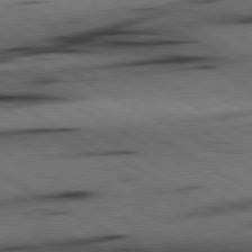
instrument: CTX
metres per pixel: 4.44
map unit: lApd
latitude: 80.4412
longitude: 162.2172
